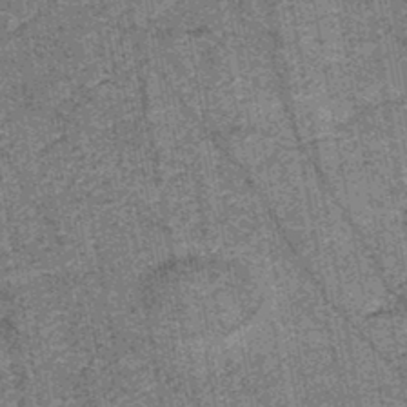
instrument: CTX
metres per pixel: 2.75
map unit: HNb
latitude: -45.4265
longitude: 53.1053
